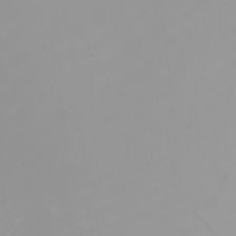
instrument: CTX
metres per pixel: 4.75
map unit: Nhu
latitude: -4.8030
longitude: -93.1214
